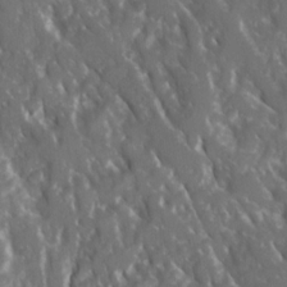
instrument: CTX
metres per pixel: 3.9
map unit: Ave
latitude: 15.9339
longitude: -131.2537
